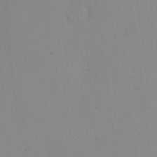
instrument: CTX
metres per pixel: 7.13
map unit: eHh
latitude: -0.3873
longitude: 17.4455
